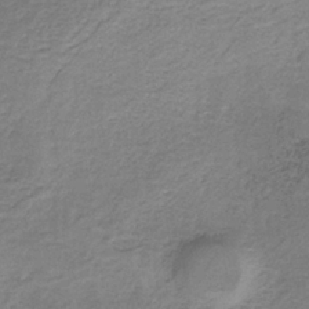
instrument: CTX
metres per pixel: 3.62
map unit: HNb
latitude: -33.1054
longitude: 56.6518
